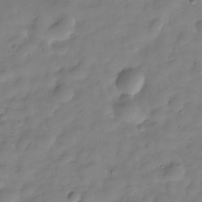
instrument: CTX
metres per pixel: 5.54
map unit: Hve
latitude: -29.7667
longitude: 93.9745
